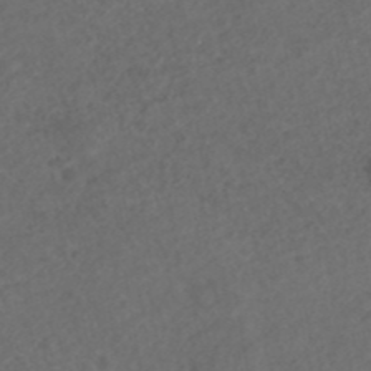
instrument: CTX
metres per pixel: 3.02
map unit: ANa
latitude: 42.8002
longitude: 27.6721
